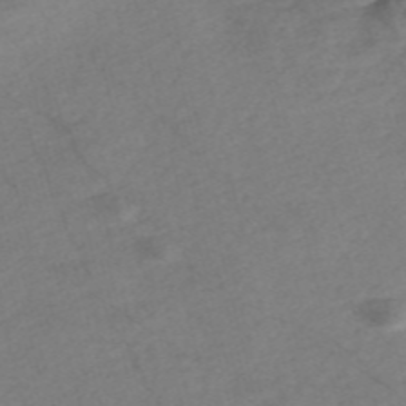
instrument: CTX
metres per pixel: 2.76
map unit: Nve
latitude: -57.1620
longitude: 53.7666
